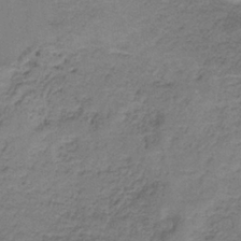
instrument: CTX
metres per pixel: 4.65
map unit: HNb
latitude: -35.8611
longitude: 56.8786
